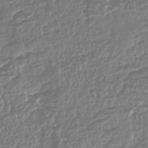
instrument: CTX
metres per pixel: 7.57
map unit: HNhu
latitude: -43.4454
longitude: 106.9920
